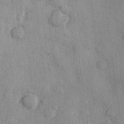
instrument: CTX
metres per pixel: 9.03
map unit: Hve
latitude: 25.7260
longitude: 147.9556
